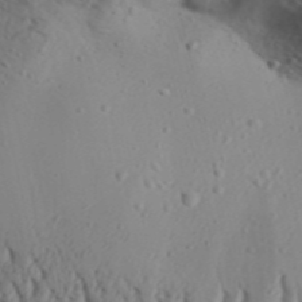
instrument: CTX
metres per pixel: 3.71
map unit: Aa
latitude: 31.9151
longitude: -136.3090
